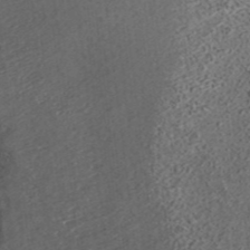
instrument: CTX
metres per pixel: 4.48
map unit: ANa
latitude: 37.4238
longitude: 18.0283
